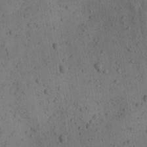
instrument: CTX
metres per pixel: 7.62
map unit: Aa
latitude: 23.2537
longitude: -143.1025
